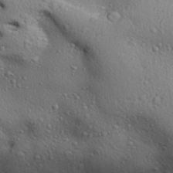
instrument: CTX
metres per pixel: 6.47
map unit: Aa
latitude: 31.6883
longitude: -145.0458
